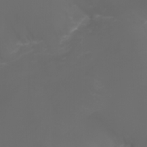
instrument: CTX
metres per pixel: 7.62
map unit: Nhu
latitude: -5.7855
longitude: -89.2159
